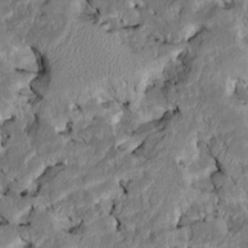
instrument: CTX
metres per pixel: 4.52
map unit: Htu
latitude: -6.9541
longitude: 145.5777
